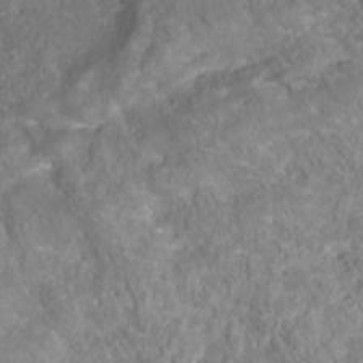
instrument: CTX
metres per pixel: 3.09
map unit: Nhu
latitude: -40.5196
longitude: -85.1214
